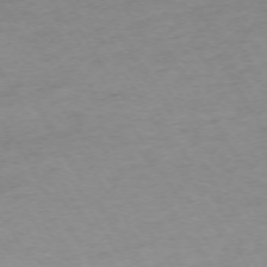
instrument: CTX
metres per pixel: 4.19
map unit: Ap
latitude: -73.4643
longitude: -68.9325
